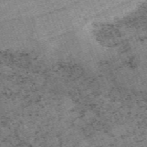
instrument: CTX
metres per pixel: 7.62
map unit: HNb
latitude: -55.0298
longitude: -48.0633
